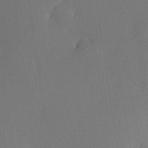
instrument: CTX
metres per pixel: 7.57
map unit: HNhu
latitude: 9.5182
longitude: 15.8612
